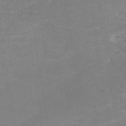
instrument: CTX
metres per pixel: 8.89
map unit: HNb
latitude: -54.4629
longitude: -48.4223
